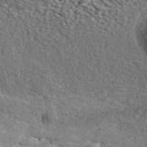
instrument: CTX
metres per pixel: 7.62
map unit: ANa
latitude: 45.3292
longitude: 45.5399
